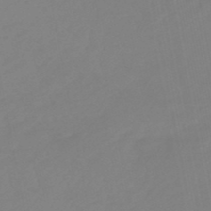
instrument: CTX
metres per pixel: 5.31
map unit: eHb
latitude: -49.4644
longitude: 84.8030
